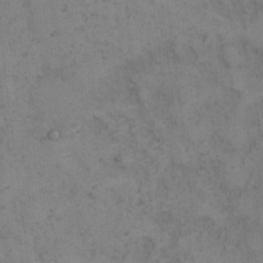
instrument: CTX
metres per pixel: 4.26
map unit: Hto
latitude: 8.1011
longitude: -59.3293
